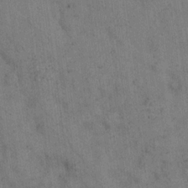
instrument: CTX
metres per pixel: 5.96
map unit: eHh
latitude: 15.4049
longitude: -63.1970
